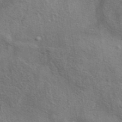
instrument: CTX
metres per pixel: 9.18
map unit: eAb
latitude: 41.5182
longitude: 103.7289
